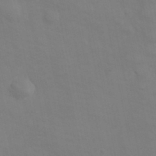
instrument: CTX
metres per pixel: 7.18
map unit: Hve
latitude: 33.5560
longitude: 150.6518
